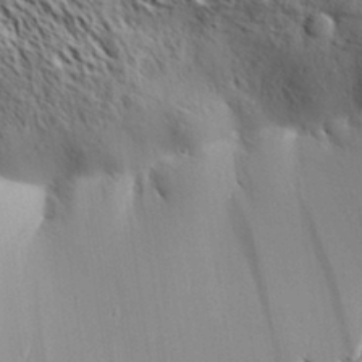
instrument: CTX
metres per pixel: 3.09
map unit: Aa
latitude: 31.6316
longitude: -137.9717
